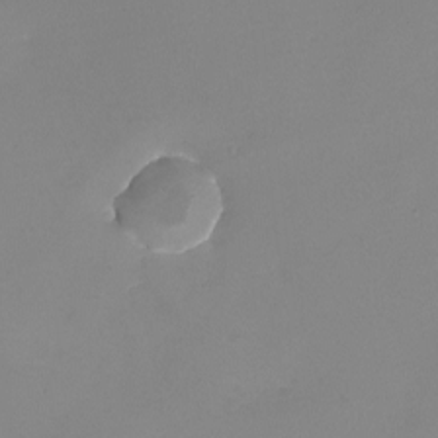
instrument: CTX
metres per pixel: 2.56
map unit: eHh
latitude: -4.7085
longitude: -78.5546
